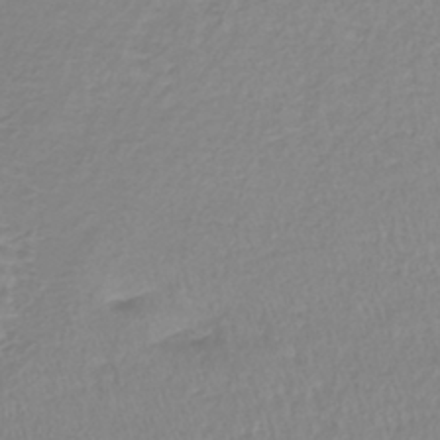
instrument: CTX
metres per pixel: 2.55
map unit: lHb
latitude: -41.1053
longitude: 64.6141
